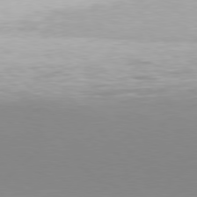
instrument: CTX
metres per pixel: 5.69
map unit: Hpe
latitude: 77.8772
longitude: -131.1404
